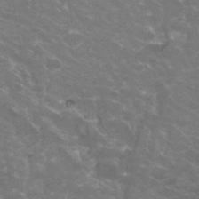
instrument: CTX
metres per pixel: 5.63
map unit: Hto
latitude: 33.1592
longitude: -43.6883
